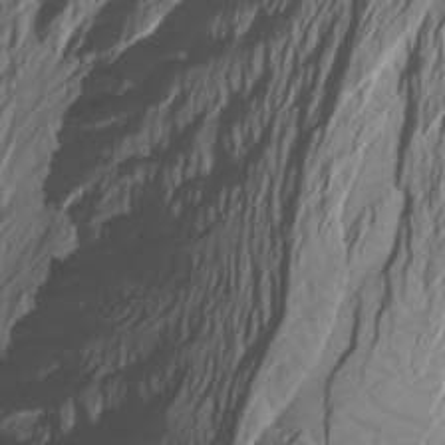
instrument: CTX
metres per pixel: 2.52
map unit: Htu
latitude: -7.1242
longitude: -68.8758
